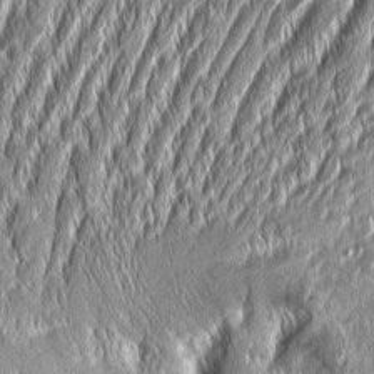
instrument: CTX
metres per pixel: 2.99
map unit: Aa
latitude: 7.8016
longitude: -131.1970
